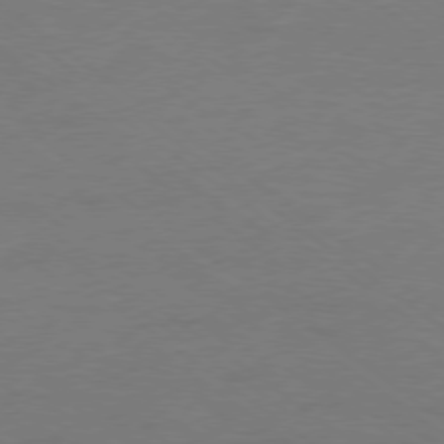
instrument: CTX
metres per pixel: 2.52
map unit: Ap
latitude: -78.8219
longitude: -55.4426
